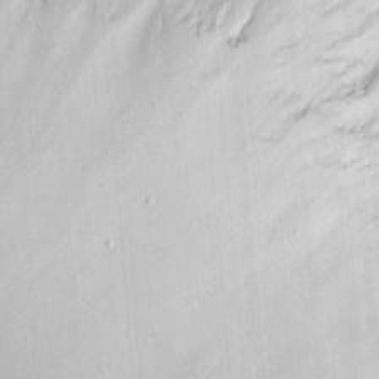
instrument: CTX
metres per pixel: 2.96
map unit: eHh
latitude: 4.8380
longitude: -68.9892
